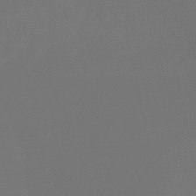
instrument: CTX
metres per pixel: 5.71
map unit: eHb
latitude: -50.5952
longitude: 78.6896
